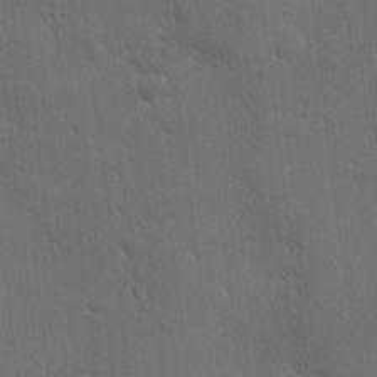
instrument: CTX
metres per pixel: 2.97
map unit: Ave
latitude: -8.1228
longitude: -121.1403
